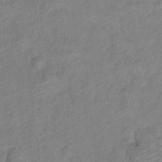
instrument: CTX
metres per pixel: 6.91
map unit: Hto
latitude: 7.7827
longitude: -37.2348
